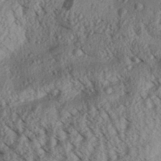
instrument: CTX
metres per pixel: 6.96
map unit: Aa
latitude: 30.8380
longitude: -137.6127
